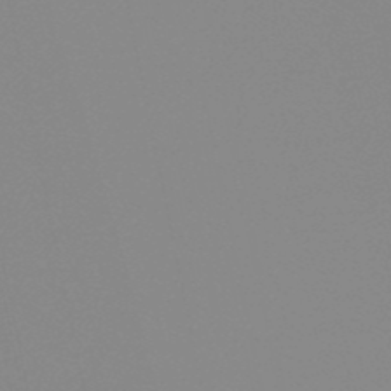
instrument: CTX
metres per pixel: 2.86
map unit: eHb
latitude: -49.9556
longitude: 73.5588
